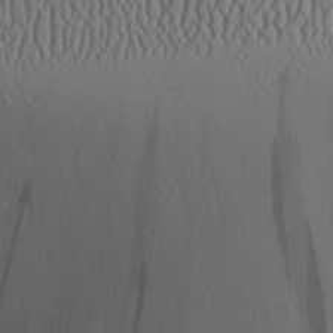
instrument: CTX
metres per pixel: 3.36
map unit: Aa
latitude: 26.2523
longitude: -136.1389
